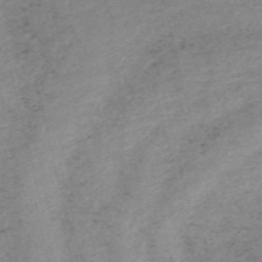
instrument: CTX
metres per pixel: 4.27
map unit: HNb
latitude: -54.4251
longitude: -46.5735
